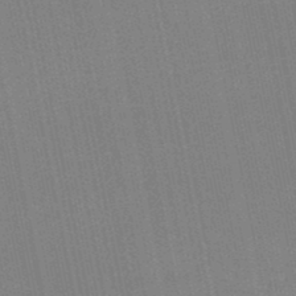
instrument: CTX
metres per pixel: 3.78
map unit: lHb
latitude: -47.3887
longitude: 78.2172
